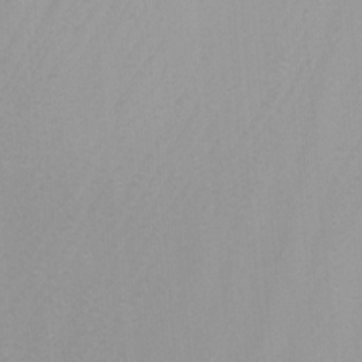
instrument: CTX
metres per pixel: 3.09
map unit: Nhu
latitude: -7.1242
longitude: -78.6869
